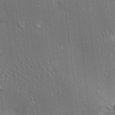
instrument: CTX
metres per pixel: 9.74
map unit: Aa
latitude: 18.4412
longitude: -149.5371
